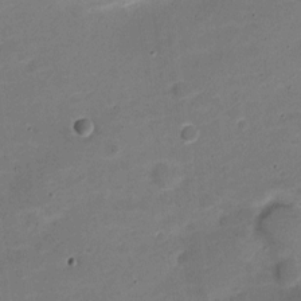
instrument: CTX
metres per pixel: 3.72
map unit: Nve
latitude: -21.7477
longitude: 104.7085
